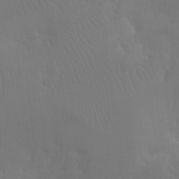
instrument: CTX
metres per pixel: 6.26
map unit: Ht
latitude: -8.7841
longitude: -38.3656
